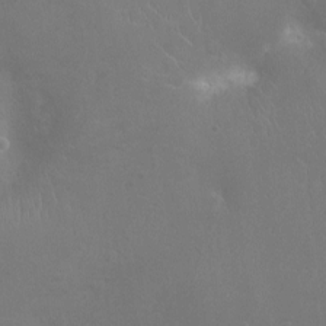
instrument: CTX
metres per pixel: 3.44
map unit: Ht
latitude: -4.0283
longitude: -17.8205
